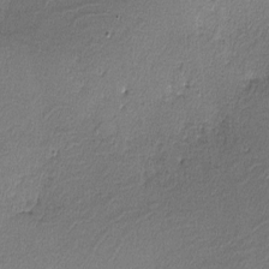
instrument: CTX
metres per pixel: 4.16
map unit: lHvf
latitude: -11.7856
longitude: -102.4223
